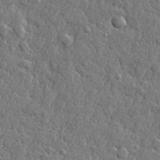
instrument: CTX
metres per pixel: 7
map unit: lHvf
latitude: 22.7813
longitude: 143.0864
